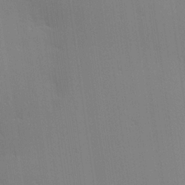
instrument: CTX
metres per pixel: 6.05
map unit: Hve
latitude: 25.2348
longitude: -91.4049
